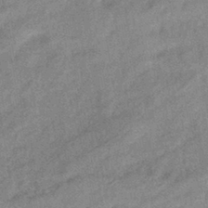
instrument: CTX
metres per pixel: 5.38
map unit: eHb
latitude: -40.9919
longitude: 81.9178
